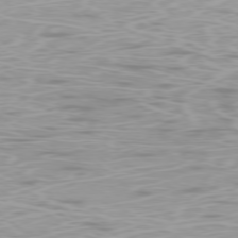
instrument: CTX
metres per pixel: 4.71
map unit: Ap
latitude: -78.4062
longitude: -63.6883
